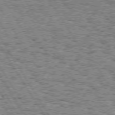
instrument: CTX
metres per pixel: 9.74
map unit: Hpe
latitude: 73.8017
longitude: -133.3104
